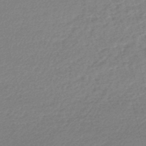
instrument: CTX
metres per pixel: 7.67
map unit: lHb
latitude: -47.1809
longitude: 67.7100
